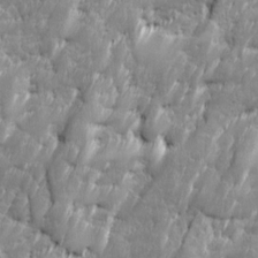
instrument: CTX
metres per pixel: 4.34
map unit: Ave
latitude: 16.3278
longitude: -135.5560
